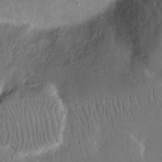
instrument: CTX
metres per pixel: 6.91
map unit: eHh
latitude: 15.1970
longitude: -69.9339
